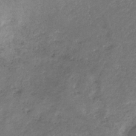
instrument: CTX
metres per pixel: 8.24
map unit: HNb
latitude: -32.4629
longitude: 61.6344
